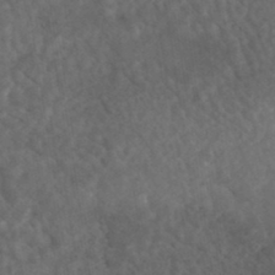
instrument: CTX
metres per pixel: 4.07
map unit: HNhu
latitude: -45.5966
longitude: 106.5196
